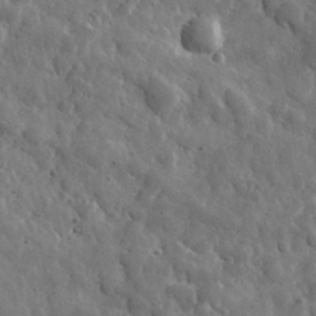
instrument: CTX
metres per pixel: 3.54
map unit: lHvf
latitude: 35.0836
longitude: -87.9339
